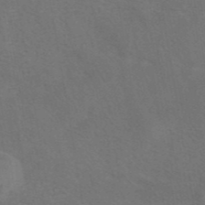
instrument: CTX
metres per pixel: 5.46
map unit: eAb
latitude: 42.3656
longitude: 108.0283
